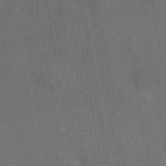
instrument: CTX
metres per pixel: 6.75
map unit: ANa
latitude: 44.2711
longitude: 29.8611
